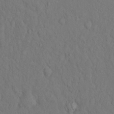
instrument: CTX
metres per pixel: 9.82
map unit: eHh
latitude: 13.9717
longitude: -61.9150
